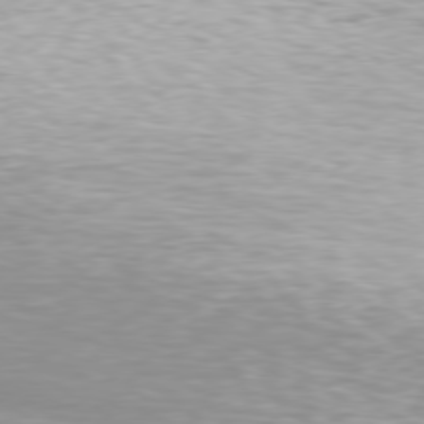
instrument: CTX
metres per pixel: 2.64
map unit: Hpe
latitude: 77.3292
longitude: -131.0459
